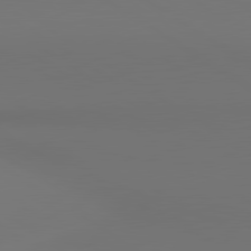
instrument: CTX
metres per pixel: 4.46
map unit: lApd
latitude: 81.0080
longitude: 152.2928
